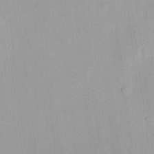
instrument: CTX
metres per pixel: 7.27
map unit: HNhu
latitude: 14.2334
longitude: 12.6330
